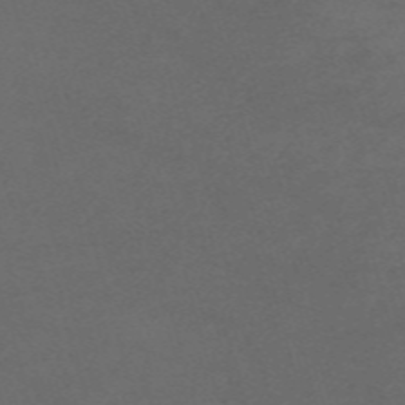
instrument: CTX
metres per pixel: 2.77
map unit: Nve
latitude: -58.8785
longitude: 59.6532
